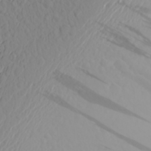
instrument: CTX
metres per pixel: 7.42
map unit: Aa
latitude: 24.8757
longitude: -146.0822
